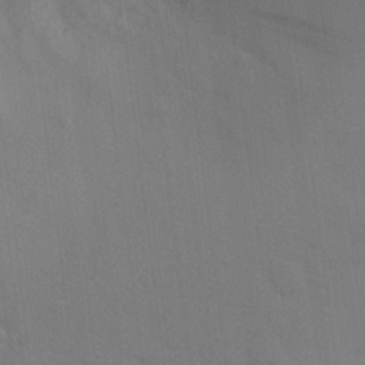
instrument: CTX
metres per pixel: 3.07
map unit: eHh
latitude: 24.4034
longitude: -71.5749
